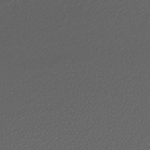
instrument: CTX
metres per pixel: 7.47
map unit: lHb
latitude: -43.7288
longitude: 72.4062
